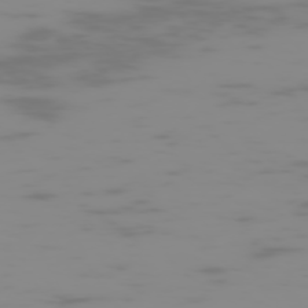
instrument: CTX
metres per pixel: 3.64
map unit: Hpe
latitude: -74.2551
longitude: 5.9178
